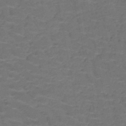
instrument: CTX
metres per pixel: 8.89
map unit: HNb
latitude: -50.7841
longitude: -48.2145
